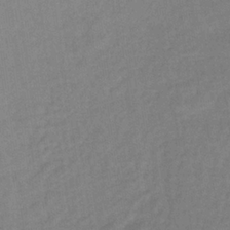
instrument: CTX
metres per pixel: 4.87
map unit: lHb
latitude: -34.1606
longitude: 64.9920
